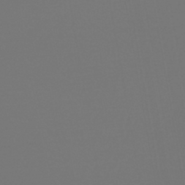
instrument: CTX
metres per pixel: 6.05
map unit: lHb
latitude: -43.6721
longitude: 64.0283
